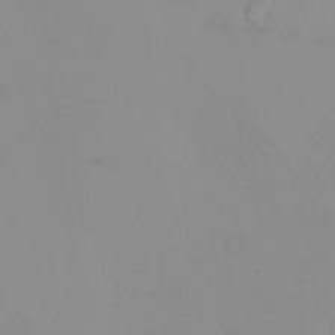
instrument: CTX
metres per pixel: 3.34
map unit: eHh
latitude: -1.1054
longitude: 19.5399
